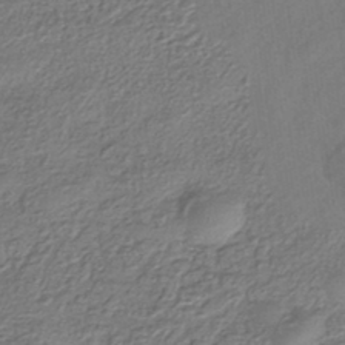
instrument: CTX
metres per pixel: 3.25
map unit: eHh
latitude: -42.0472
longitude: 118.1417
